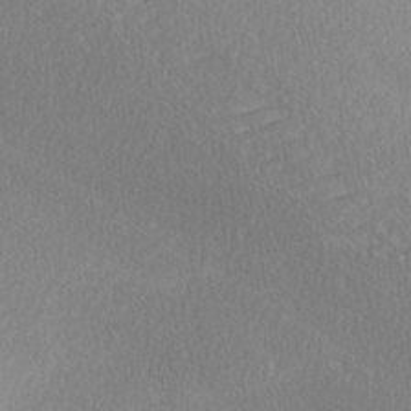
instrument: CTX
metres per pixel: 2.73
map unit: lAa
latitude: 0.3089
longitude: -116.4601
